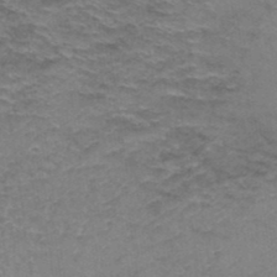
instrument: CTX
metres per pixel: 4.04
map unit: Hto
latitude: 38.0822
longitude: -41.6693
